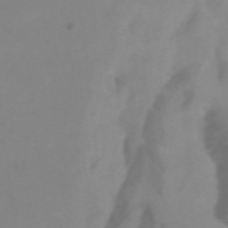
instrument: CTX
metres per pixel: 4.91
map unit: Htu
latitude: -4.9730
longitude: 137.1242
